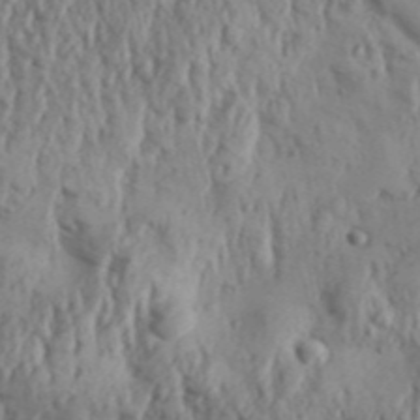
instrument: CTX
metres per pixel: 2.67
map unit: Aa
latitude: 30.9703
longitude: -136.3090
